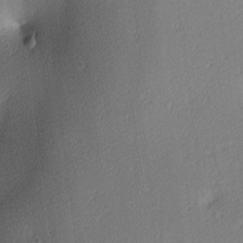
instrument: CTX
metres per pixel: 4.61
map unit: lAa
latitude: 3.4804
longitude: -116.2145
